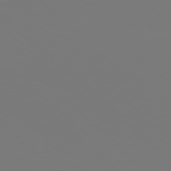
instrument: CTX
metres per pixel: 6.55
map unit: Hpe
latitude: 78.3090
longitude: -162.5357
